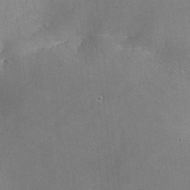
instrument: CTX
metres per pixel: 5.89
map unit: lHvf
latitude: -9.4832
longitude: -100.1200
